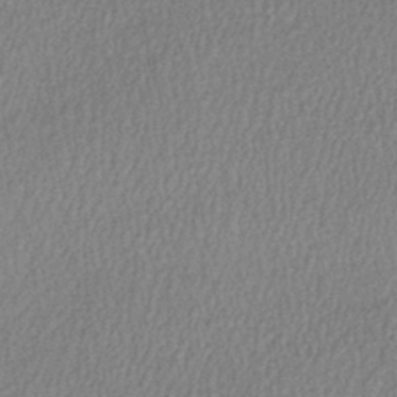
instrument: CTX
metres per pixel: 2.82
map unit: lHb
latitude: -40.3684
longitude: 69.1431
